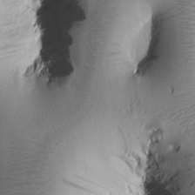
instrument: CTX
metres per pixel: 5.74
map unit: Htu
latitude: -0.5763
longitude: 171.6533
